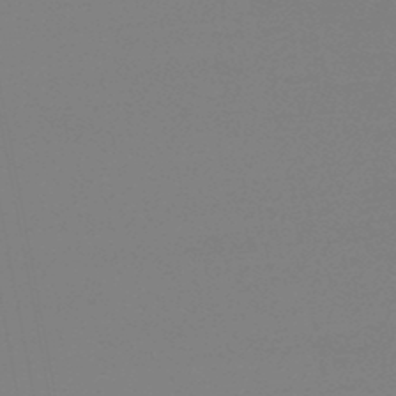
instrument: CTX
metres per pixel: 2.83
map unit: lHb
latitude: -46.5007
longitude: 69.3131
